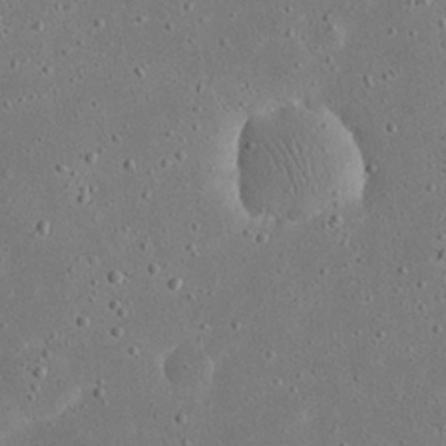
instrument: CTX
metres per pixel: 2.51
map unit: eHh
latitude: 23.7450
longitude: -67.4615
